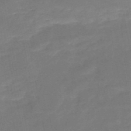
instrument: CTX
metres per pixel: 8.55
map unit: HNb
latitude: -50.7652
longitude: -39.2726
